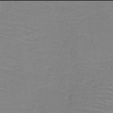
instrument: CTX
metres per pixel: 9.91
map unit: HNb
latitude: -50.0094
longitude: -48.0255
